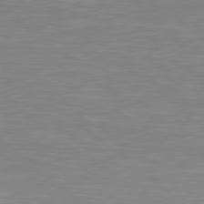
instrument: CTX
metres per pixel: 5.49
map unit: Hpe
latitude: 78.8569
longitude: -125.5938
